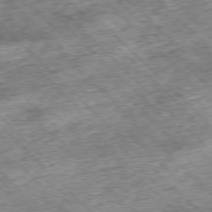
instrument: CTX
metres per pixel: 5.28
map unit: Hpe
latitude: -77.4454
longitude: 13.5777
